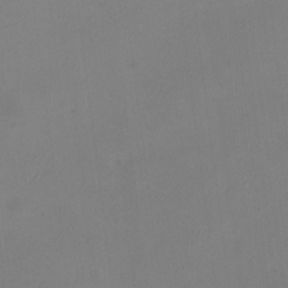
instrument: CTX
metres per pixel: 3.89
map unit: eHh
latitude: -4.8786
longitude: -78.4790
